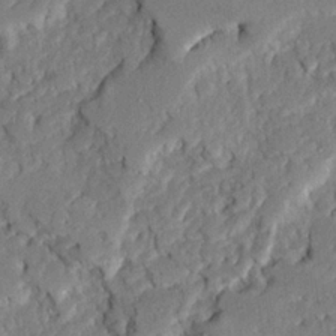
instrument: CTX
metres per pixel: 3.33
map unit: Ave
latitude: 23.0647
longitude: -130.0822
